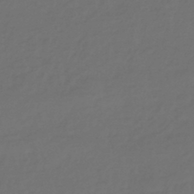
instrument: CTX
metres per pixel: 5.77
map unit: eHb
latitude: -43.6721
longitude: 86.7274
